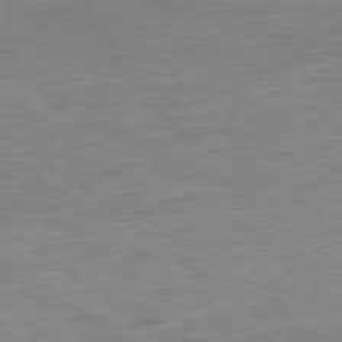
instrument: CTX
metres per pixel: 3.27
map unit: Ap
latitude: -80.0850
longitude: -81.3482
